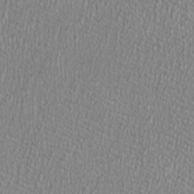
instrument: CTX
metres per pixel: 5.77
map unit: HNhu
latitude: -0.9542
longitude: 0.3496
